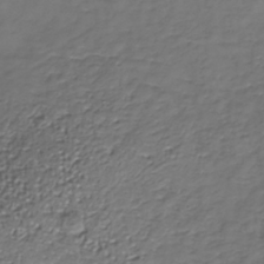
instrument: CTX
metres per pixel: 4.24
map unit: Nhe
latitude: -37.6155
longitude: -86.6868
